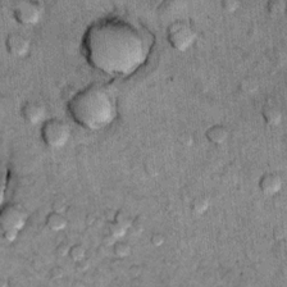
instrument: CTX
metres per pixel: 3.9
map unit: Hto
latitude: 10.2712
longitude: -36.5734
